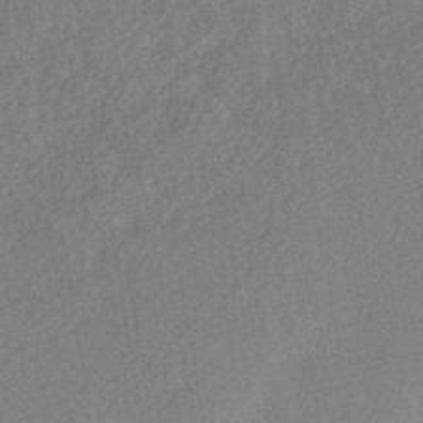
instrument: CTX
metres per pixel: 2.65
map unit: HNhu
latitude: -40.0283
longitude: 98.2550
